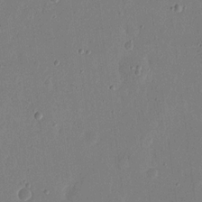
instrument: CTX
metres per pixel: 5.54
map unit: eHh
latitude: 16.4034
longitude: -70.2900
